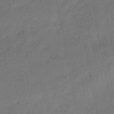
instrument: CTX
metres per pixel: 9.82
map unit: lHb
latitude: -47.9556
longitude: 77.0109
